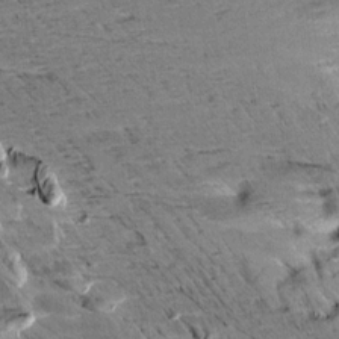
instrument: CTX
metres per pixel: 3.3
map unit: Aa
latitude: 10.4790
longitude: -141.4804
